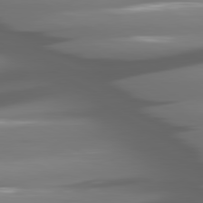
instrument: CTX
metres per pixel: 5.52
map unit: lApd
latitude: 80.6679
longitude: -144.5923
